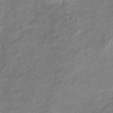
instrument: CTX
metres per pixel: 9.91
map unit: eHb
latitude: -38.3306
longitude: 78.6329
